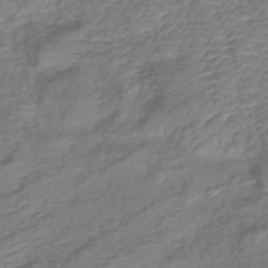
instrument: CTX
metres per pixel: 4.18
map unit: lHb
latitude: -42.3495
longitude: 78.6896
